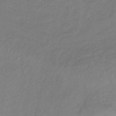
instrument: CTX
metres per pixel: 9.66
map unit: lHb
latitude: -34.3306
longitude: 66.4440
